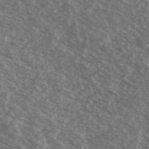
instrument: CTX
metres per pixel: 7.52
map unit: Ave
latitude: 39.1214
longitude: -110.5546
